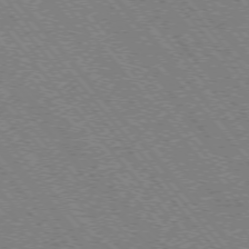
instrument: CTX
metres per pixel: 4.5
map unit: Hpe
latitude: -75.6344
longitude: -12.9892
